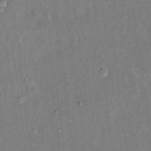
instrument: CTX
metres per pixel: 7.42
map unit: Hto
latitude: 14.5168
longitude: -59.0081
